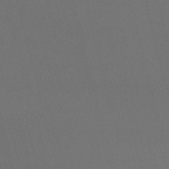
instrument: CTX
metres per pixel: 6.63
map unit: lHb
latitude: -48.0472
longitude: 61.2565
